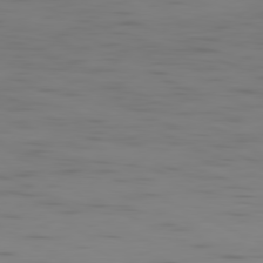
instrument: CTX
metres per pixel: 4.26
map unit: Ap
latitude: -81.0298
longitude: -61.5182
